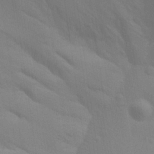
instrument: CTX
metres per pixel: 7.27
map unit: Aa
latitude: 25.8205
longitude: -145.8583
